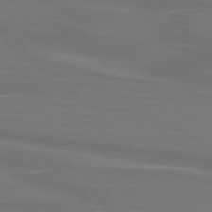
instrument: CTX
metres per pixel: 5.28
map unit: lApd
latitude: 74.5546
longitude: -79.9339
